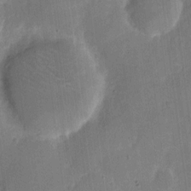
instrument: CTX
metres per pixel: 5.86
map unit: eHh
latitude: 6.5924
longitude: -66.9702
